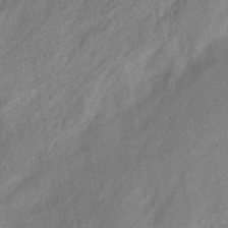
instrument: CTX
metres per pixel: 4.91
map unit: HNhu
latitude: -42.1038
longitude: 91.5210
